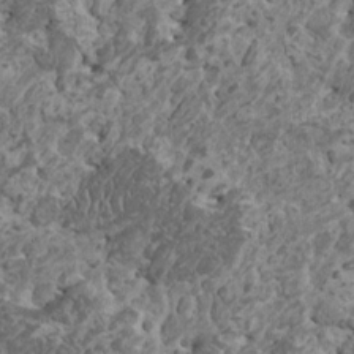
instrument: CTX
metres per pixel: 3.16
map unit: HNhu
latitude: 0.1200
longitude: 5.5210
